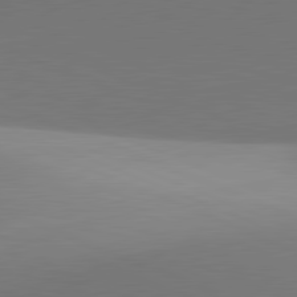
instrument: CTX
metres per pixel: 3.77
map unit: lApd
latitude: 81.5938
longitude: 141.8611
